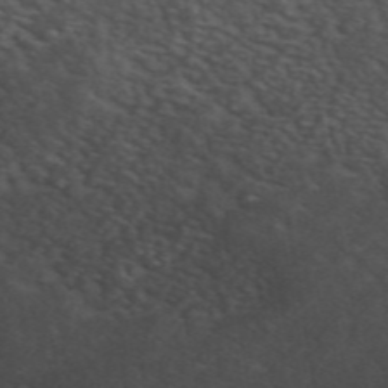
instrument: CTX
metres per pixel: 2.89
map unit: ANa
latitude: 48.7624
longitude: -74.4034
